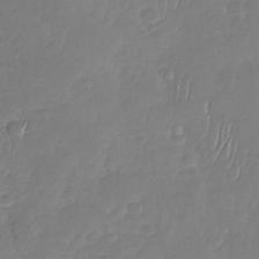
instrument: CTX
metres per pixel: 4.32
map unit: Nhu
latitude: -29.5399
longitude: -61.2159
